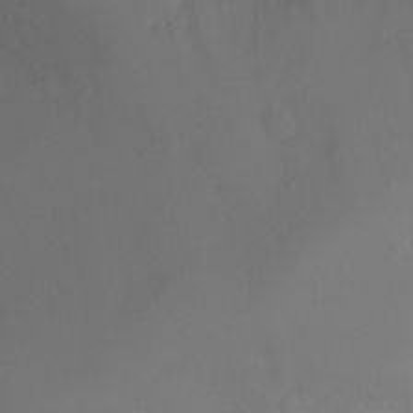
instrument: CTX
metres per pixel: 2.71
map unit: Ht
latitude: -5.1053
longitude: -26.9514
